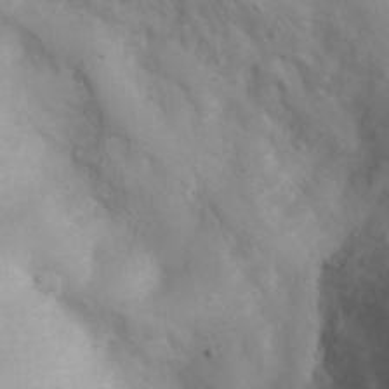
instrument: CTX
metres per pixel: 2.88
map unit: Ht
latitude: 3.2915
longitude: -26.7246
